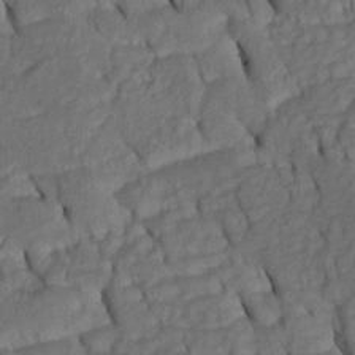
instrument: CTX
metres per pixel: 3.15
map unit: Htu
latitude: 0.0633
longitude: 149.8045
